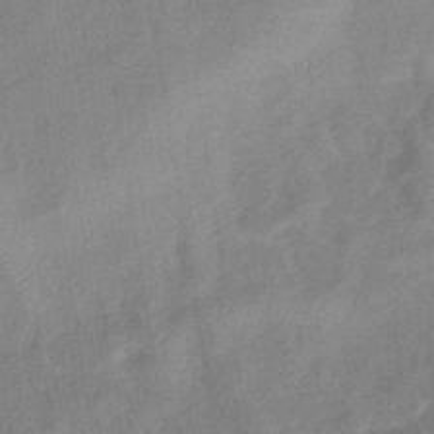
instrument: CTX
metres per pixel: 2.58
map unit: eHb
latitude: -37.5399
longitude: 77.0864
